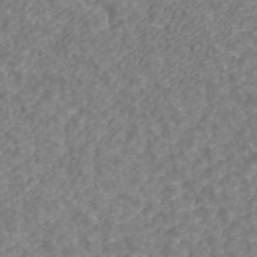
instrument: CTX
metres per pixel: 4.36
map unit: ANa
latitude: 43.1025
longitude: 26.3306
